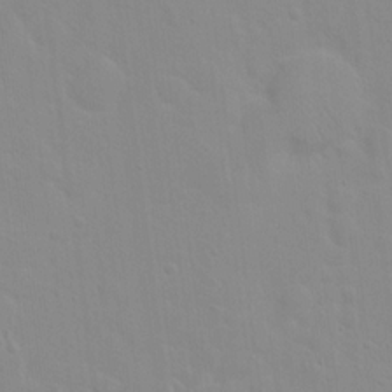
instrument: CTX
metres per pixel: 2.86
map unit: Hto
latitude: 16.8947
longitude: -39.4426
